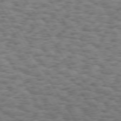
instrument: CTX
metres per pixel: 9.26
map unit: Hpe
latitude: 73.4049
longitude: -130.4790
